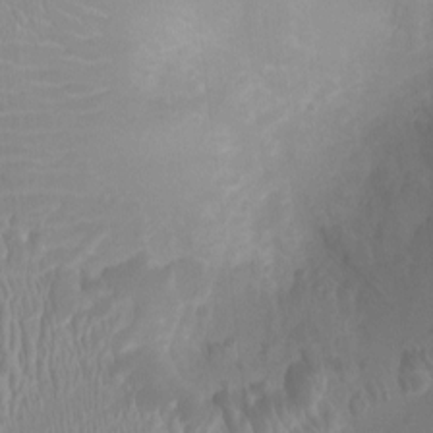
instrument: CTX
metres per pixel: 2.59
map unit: Ht
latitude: -4.4440
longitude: -16.6113
